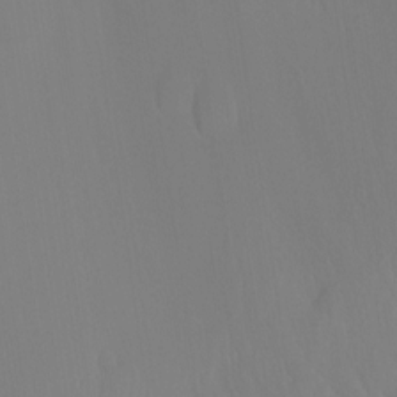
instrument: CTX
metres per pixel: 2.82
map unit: Ht
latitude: -15.0298
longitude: -55.2726
